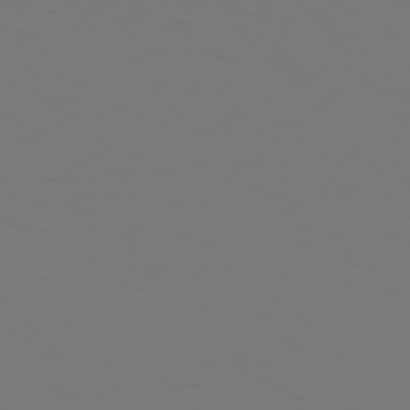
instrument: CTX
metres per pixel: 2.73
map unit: Hpe
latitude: 76.8191
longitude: -167.4615
